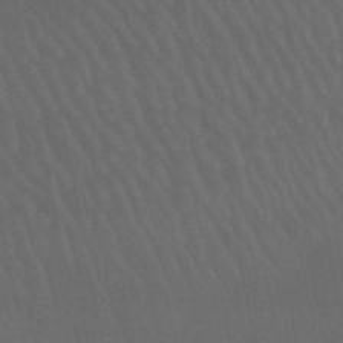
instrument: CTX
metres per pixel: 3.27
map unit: lHb
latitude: -49.8801
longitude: 75.8990
